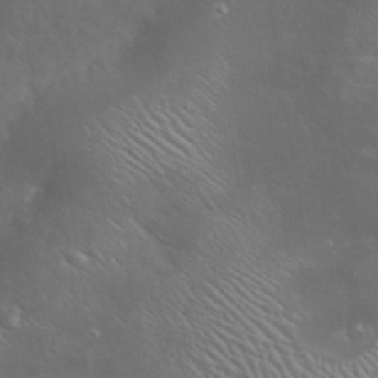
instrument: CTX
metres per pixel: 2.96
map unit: eHh
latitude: 32.4034
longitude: -61.7071
